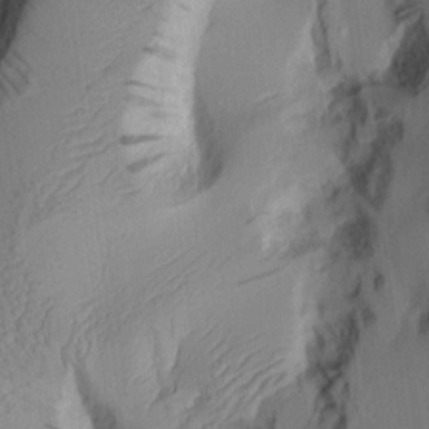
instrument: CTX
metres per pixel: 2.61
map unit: Aa
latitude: 7.9150
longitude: -127.9339
